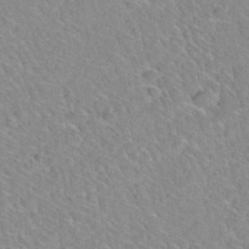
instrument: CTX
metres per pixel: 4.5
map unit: Hto
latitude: 35.0080
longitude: -48.6113
